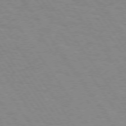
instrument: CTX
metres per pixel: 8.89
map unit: Hpe
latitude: 74.1389
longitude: -137.1970
